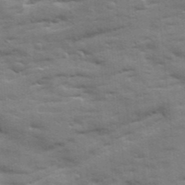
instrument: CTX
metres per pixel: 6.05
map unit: Ave
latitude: 19.0269
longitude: -129.7261
